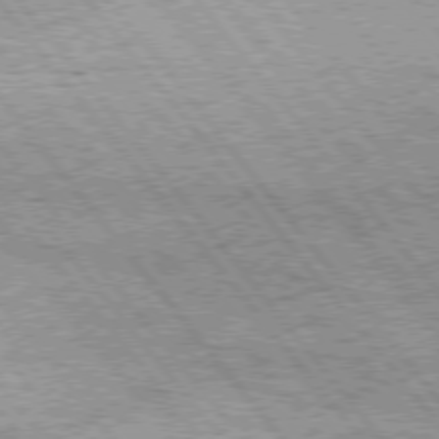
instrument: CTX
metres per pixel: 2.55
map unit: Hpe
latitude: 75.1970
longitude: -144.1389
